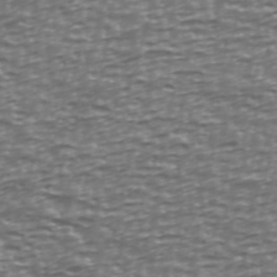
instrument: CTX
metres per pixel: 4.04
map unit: Ave
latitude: 40.4978
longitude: -112.9325
